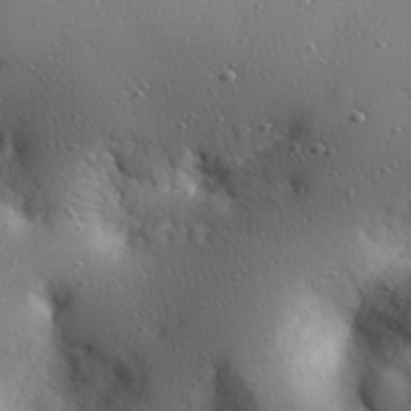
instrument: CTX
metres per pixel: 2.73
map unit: eHh
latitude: 26.1389
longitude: -74.9325
